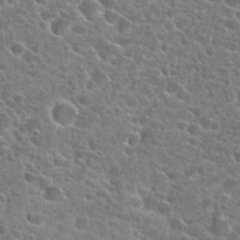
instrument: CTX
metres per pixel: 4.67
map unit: Hto
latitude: 24.6490
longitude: -47.0459
